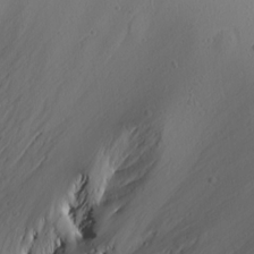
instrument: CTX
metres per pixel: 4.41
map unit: Aa
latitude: 14.2334
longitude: -140.4223
